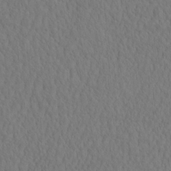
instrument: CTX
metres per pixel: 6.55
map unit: eHh
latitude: -2.6707
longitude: 15.6911
